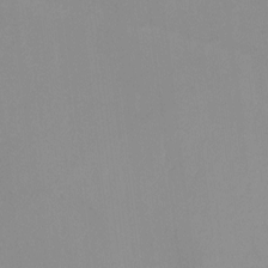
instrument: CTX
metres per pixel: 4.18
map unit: Nhu
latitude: -13.3132
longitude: -39.8394
